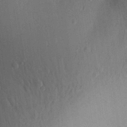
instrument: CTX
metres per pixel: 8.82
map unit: Aa
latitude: 29.7072
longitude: -144.1578
